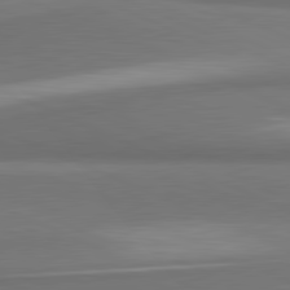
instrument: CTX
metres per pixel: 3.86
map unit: lApd
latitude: 81.6883
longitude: 163.8044
